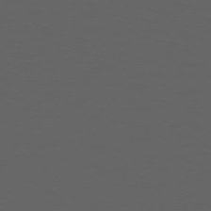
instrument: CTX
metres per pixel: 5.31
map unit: Ap
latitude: -77.4454
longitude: -75.8394
